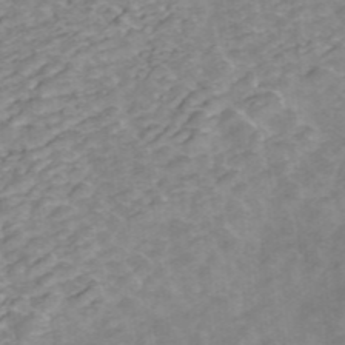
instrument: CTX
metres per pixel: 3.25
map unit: ANa
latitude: 45.6505
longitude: 22.4440
